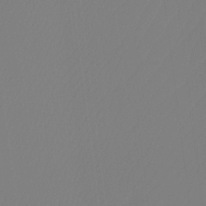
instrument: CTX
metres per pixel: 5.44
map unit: Htu
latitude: -14.7652
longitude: -48.5357
